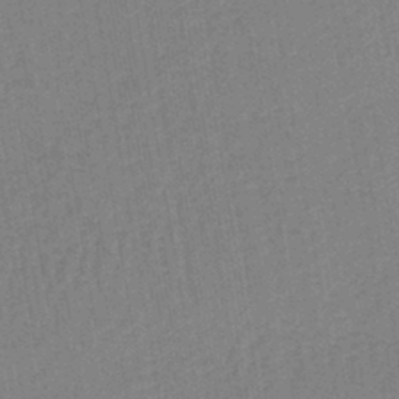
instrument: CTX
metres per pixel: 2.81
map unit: lHb
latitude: -41.3887
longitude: 60.7274
